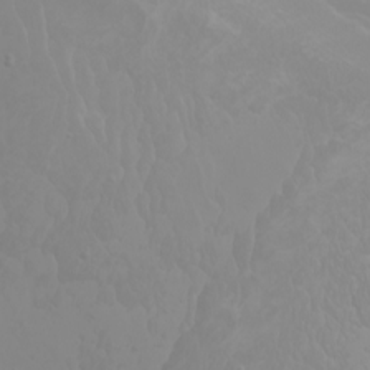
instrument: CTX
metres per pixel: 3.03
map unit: Htu
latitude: -4.3873
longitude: -88.7813
